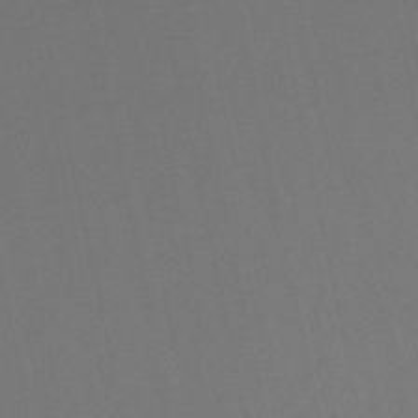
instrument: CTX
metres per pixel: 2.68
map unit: lHb
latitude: -49.7289
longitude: 70.4629
